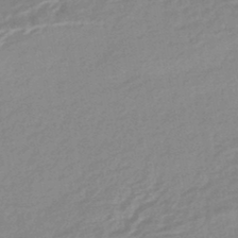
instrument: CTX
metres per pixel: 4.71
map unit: eHb
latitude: -44.7085
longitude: 89.9367
